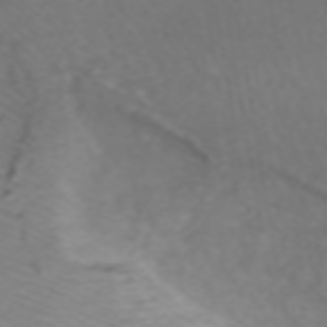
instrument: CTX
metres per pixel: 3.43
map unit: ANa
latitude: 44.4979
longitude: 22.3495
